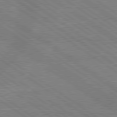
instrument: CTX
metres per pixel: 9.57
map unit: lApd
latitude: 79.3293
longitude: -132.4223
